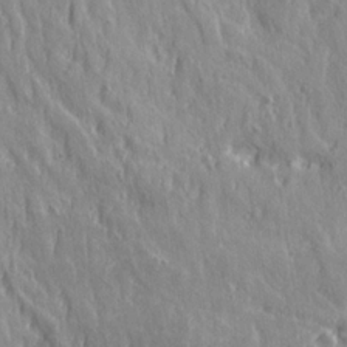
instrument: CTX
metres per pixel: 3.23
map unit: Ave
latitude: 21.7639
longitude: -134.6868
